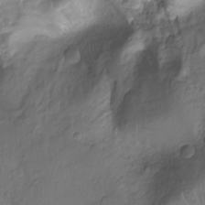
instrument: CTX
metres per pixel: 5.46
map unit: Nhu
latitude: -15.3510
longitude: -26.8758
